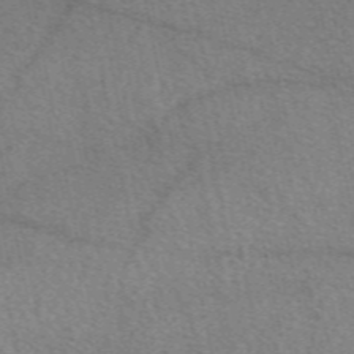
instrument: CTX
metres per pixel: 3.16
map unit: eAb
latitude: 50.3278
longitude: 116.5006
